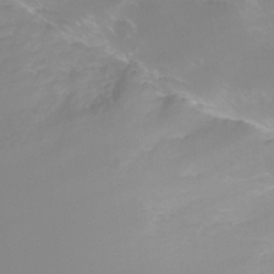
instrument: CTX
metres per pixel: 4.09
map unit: Nhe
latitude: -34.8786
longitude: -145.1214
